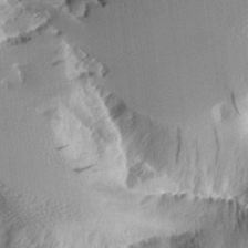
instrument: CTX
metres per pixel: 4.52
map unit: Aa
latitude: 11.1025
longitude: -126.0822
